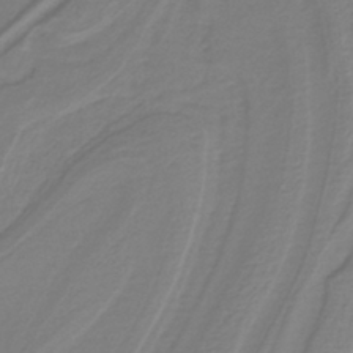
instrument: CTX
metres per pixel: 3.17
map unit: lHb
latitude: -41.9178
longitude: 52.1794
